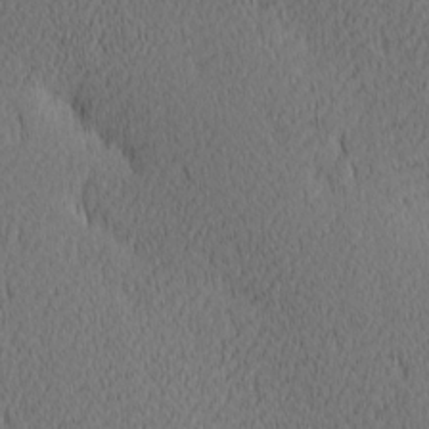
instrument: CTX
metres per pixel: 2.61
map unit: Ave
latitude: 11.7450
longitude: -107.5749
